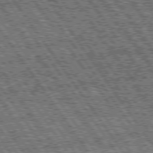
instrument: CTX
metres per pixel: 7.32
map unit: Hpe
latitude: 75.2537
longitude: -153.7072
